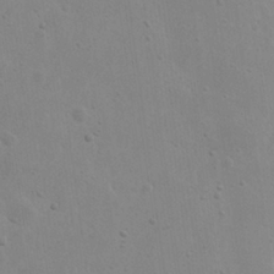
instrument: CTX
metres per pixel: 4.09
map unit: eHh
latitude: 21.7828
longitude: -68.9892
